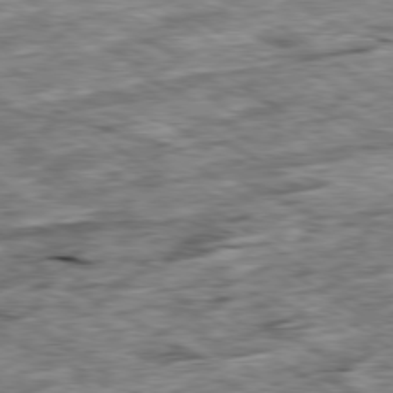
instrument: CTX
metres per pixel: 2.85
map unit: Ap
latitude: -79.8422
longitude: -85.6694
